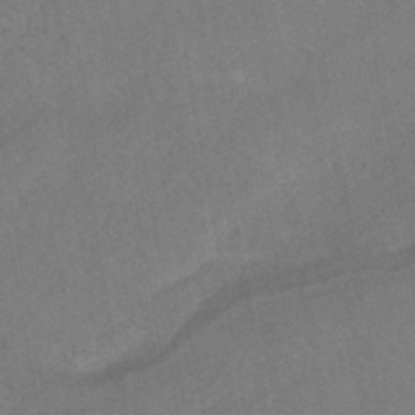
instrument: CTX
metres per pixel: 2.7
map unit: HNhu
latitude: -44.8219
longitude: 92.2362
